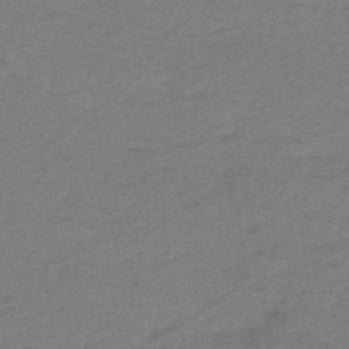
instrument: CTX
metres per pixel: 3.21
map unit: HNb
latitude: -47.3320
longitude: -38.9703
